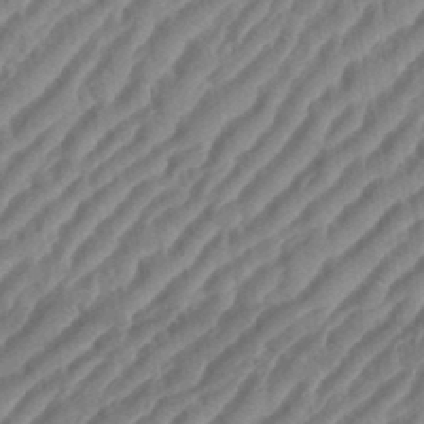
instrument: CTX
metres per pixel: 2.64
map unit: eHh
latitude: 36.2145
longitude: -134.6679
